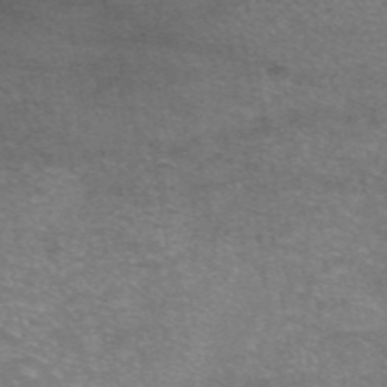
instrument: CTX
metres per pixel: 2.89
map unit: eAb
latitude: 46.4412
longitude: 102.3873
